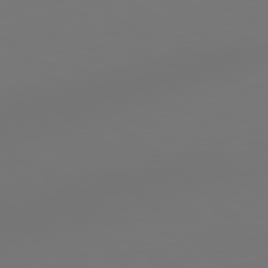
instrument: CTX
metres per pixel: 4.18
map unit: Hpe
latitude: 78.6491
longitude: 177.6155
